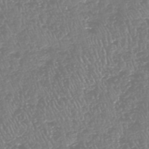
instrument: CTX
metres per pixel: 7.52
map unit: HNhu
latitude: -48.2173
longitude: 29.1053
